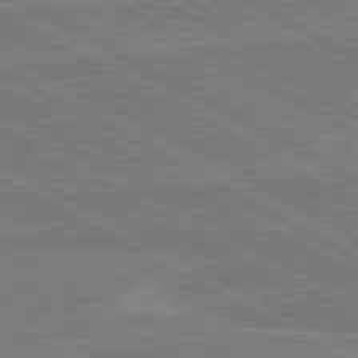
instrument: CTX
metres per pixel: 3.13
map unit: lApd
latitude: 80.8380
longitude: 168.5384
